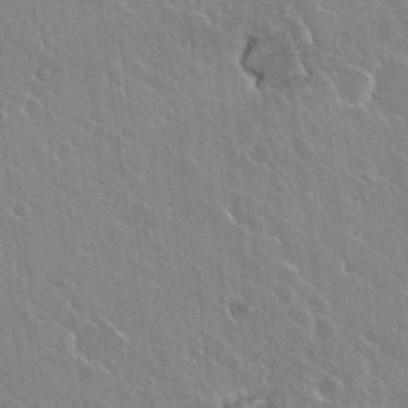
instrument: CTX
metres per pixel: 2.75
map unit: Hto
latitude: 22.8191
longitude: -30.7625
